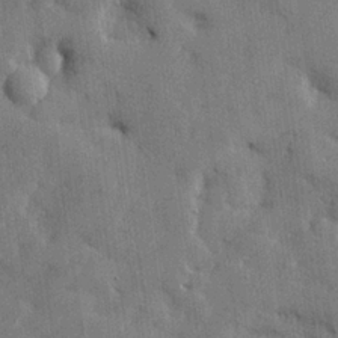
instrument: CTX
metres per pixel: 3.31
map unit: lHvf
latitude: 23.8583
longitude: 143.2753
